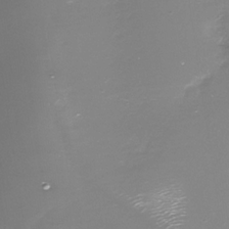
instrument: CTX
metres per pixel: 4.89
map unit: Nhe
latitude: -33.1620
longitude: -87.8583
